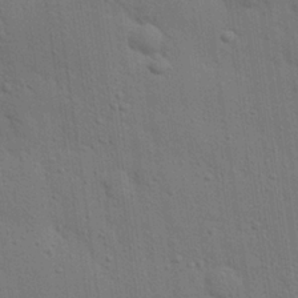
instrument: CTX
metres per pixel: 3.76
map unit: eHh
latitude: 25.4048
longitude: -79.6505
